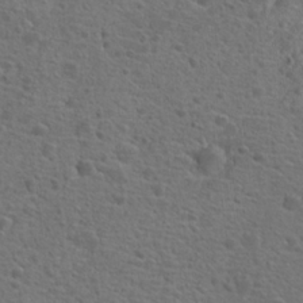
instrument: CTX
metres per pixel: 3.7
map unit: Hto
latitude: 19.0647
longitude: -42.1767
